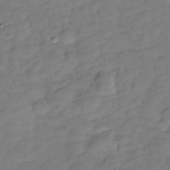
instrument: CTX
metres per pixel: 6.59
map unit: Hve
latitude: -29.6911
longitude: 93.1620
